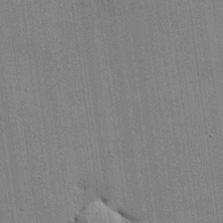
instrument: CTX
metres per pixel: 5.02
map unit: lHvf
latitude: 20.3090
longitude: 143.0297
